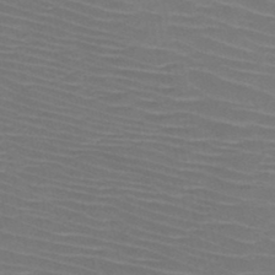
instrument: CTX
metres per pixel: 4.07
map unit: HNb
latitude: -47.5021
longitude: -44.8569
